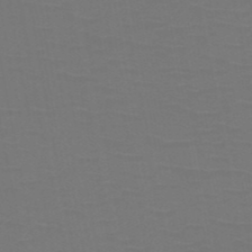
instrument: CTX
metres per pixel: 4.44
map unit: HNb
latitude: -50.2361
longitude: -46.0255
